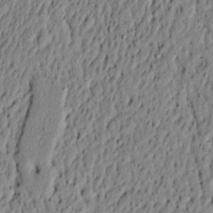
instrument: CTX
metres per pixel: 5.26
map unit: lAvf
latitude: 5.2348
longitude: 164.8030
